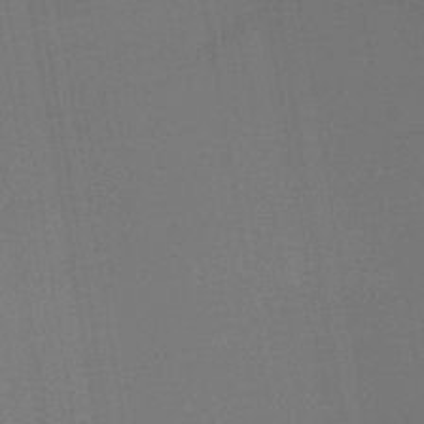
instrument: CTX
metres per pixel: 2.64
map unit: lHb
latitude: -41.9367
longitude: 78.1416
